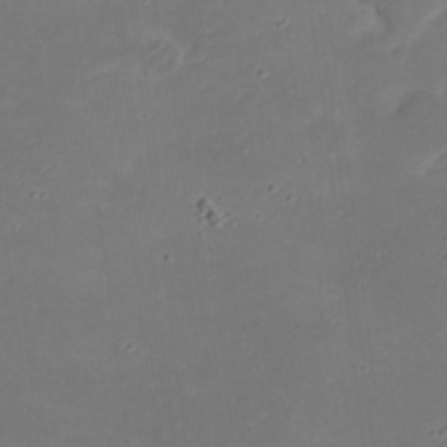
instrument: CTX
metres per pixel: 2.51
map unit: eHh
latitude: 21.0459
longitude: -71.7827
